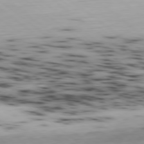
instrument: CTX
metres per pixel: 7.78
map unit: Ap
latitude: -79.1809
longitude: -73.8962
